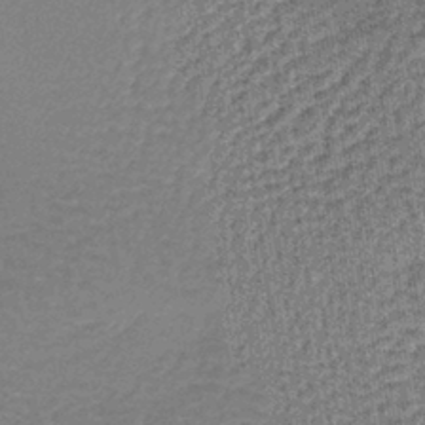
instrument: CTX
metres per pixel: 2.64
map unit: lHb
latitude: -40.2172
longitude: 63.2754
